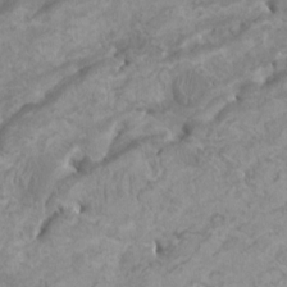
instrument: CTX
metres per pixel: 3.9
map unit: HNhu
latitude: 1.9150
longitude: -2.2711
